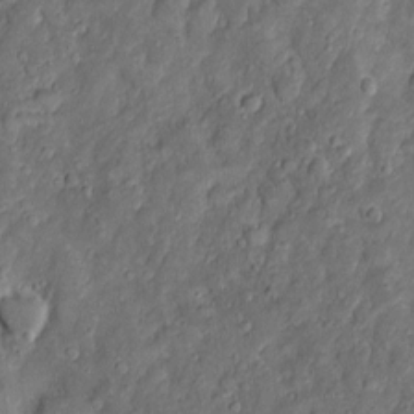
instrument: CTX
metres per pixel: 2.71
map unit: Htu
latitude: -7.0675
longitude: 158.1984
